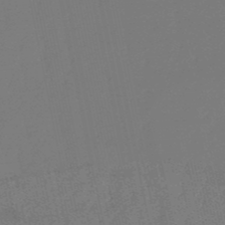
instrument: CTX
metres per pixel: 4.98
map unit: lHb
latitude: -50.9731
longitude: 79.9178
